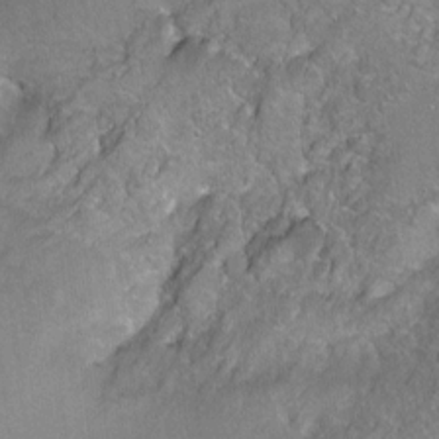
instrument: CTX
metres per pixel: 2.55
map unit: Ht
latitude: -5.4832
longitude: -36.1578
